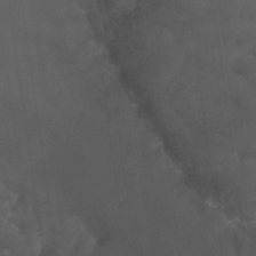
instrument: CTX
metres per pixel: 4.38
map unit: Hto
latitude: 29.9528
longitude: -43.7261
